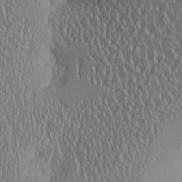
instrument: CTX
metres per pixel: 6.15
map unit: Aa
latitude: 24.6868
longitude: -135.6505
